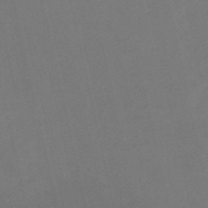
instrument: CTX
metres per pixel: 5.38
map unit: HNb
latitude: -53.4076
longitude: -48.5168
